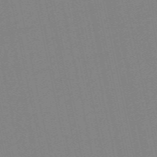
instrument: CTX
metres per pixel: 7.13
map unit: Nve
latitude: -57.4454
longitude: 50.2173
